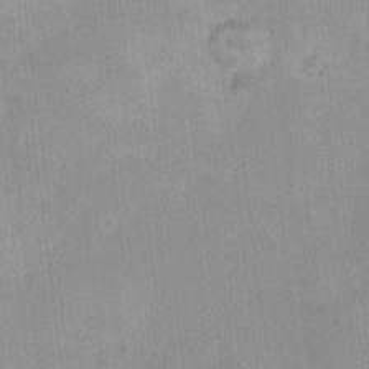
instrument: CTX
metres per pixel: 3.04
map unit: HNhu
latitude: 8.4790
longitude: 10.4440
